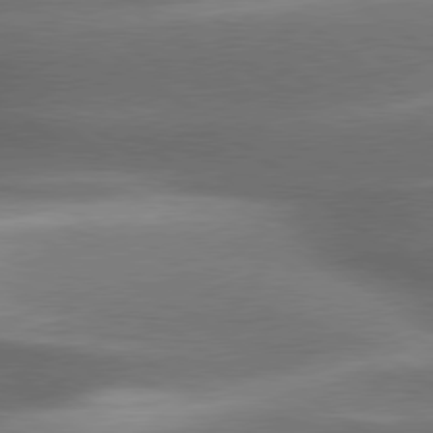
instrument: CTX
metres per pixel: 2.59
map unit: lApd
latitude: 79.5560
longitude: -118.5545
